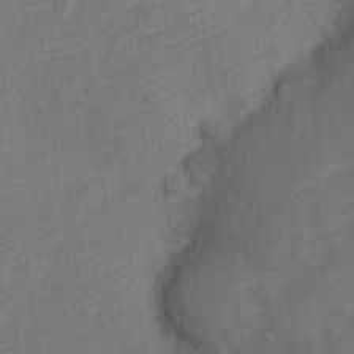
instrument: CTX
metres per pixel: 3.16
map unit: Nve
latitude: -18.8408
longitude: 108.9542
